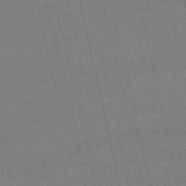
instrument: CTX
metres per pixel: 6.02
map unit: HNb
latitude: -52.9163
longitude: -40.9135
